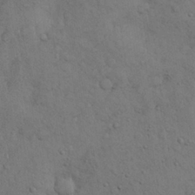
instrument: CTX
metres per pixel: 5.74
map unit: Nhu
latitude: 28.8191
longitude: -69.8206
